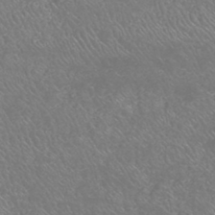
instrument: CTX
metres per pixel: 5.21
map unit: HNhu
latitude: -47.4265
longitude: 29.6722
